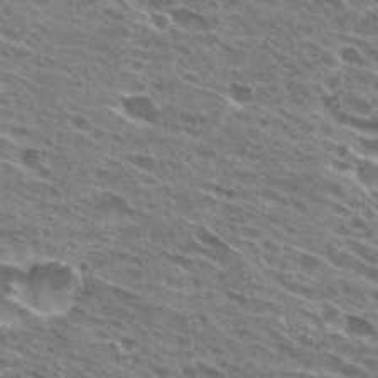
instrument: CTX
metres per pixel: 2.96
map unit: Hto
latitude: 27.4238
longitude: -43.3482
